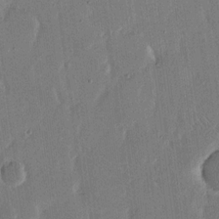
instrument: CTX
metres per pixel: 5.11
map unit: eHh
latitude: 15.0270
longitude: -70.4223
